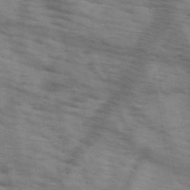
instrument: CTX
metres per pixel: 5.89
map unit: HNb
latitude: -46.7463
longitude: -45.3292
